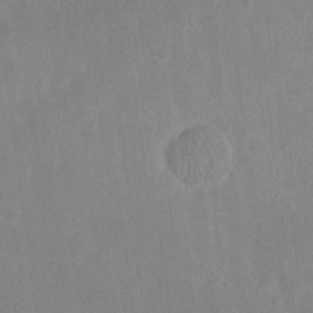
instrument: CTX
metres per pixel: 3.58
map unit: eHh
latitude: 19.3103
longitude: -70.8002
